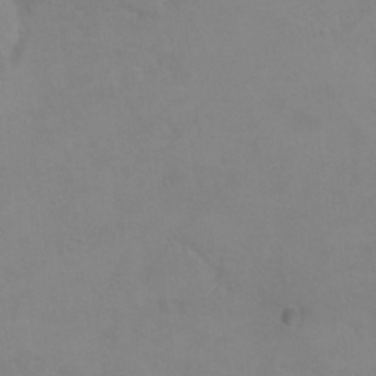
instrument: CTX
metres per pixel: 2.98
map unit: Hto
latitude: 7.5371
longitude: -35.7638
